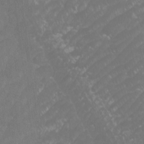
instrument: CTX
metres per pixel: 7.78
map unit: Htu
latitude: -10.7841
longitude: -73.0836
